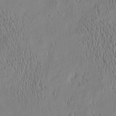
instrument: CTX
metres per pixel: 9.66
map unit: Htu
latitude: -5.1053
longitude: 175.0297
